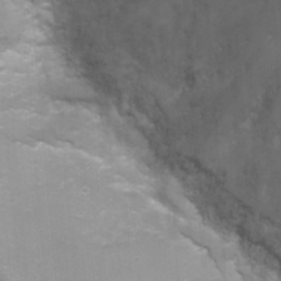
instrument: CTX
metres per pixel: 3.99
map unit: Ht
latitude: -1.0109
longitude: -20.9514
